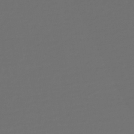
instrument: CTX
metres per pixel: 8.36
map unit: lHb
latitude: -43.1809
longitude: 71.7667
